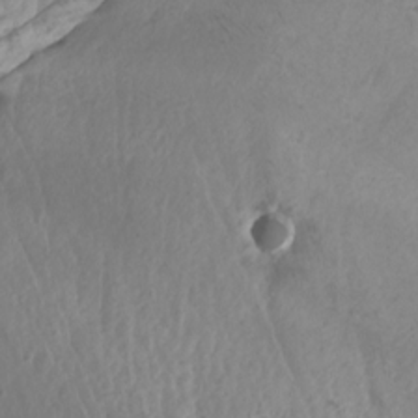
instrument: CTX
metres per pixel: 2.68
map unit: Htu
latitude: -6.9541
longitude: -74.9703
